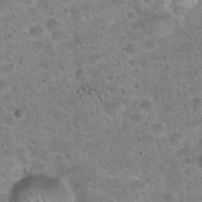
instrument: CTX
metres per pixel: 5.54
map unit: Hto
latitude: 21.5938
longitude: -49.7072
